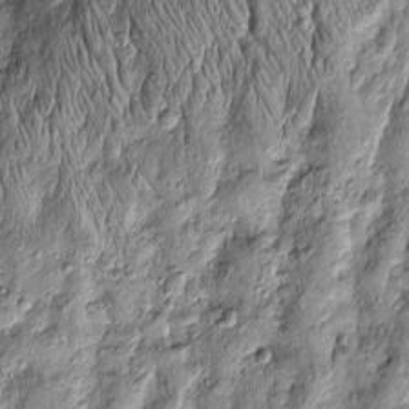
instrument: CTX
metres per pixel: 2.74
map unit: Htu
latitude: -4.3495
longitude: 159.2565
